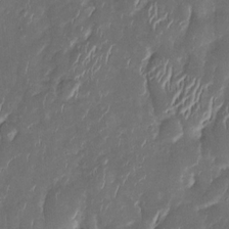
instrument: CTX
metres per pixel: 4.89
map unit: Htu
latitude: 1.0080
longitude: 147.0108
